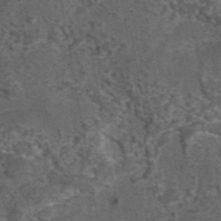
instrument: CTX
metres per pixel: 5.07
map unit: eAb
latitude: 43.4615
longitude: 107.1431
